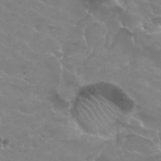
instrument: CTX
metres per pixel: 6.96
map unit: Hto
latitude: 30.6680
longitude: -47.6883
